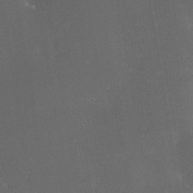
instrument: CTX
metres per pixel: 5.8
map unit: HNhu
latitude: 5.7639
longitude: 14.4062
